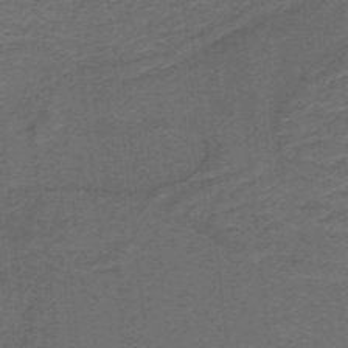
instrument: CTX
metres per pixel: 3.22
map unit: lHb
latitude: -39.8800
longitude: 54.1228
